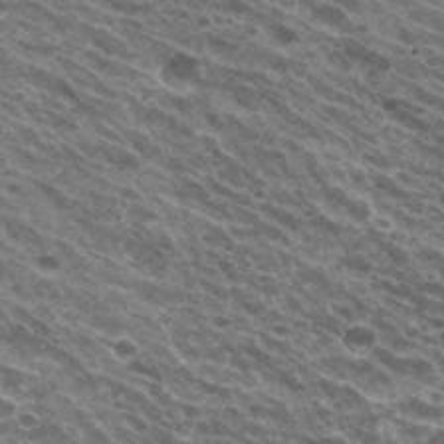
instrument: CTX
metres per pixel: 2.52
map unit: Hto
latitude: 30.4790
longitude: -45.2348
